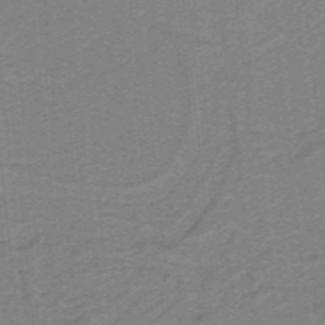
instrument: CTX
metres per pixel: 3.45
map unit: lHb
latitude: -39.3132
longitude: 54.0472
